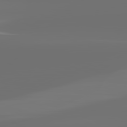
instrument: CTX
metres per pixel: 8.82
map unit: lApd
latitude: 82.2333
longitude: -153.4049
